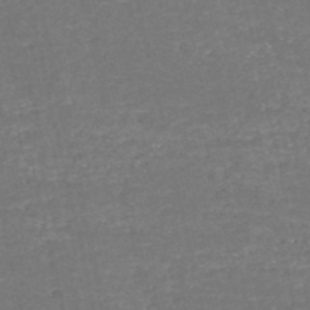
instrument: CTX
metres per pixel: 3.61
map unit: HNb
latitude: -51.0675
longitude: -48.8758
